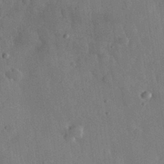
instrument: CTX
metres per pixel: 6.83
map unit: eHh
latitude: 31.4238
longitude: -78.6680
